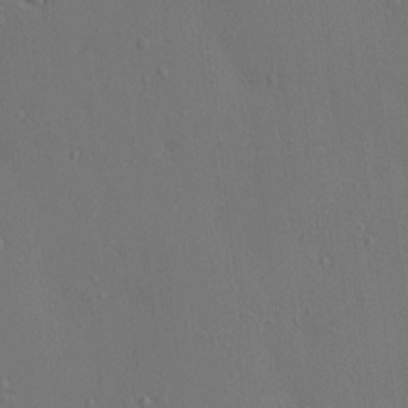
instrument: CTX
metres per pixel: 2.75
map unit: HNhu
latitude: 5.8394
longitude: 15.1809
